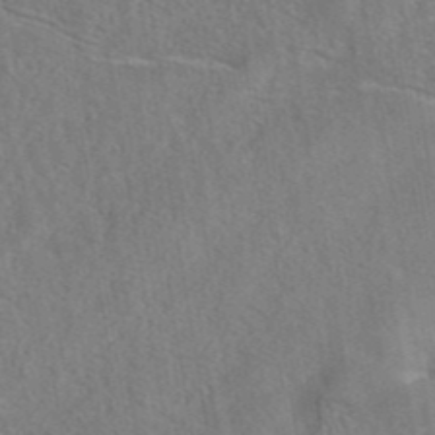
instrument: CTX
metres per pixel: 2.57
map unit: eAb
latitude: 42.6491
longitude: 104.4818
